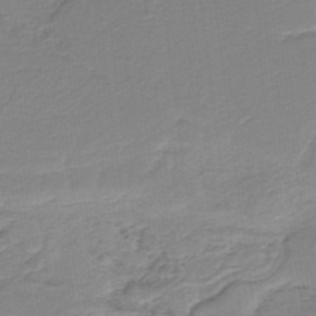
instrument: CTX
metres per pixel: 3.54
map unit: lHb
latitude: -35.4643
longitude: 60.0283
